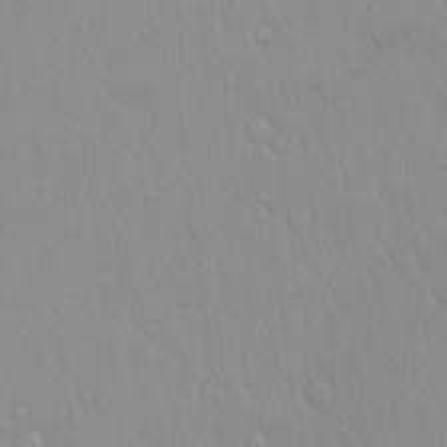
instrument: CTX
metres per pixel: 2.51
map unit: Hto
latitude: 17.0270
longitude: -57.9528
